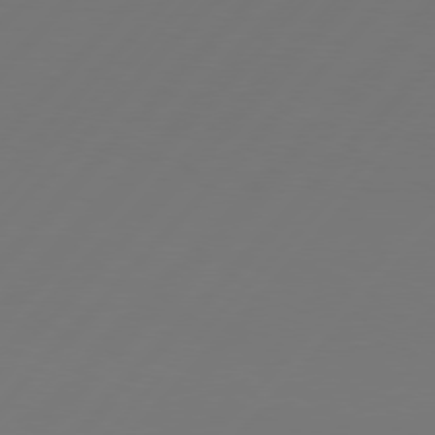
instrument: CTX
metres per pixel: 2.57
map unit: Hpe
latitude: 76.6679
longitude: -138.0444
